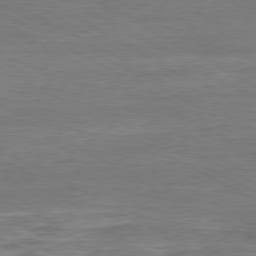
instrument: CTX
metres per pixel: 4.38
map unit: Ap
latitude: -81.3132
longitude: -77.6127
